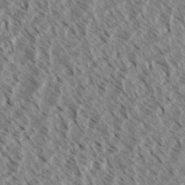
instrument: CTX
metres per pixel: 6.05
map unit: eHh
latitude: 34.3467
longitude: -140.0633
